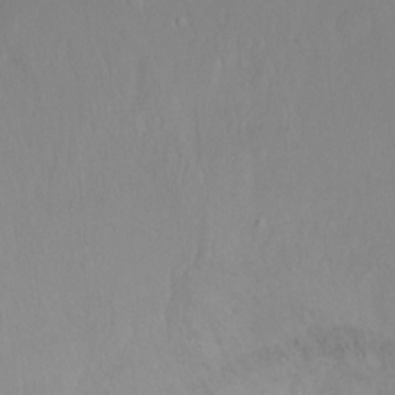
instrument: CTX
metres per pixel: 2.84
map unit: Ht
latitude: -14.5574
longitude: -42.9703
